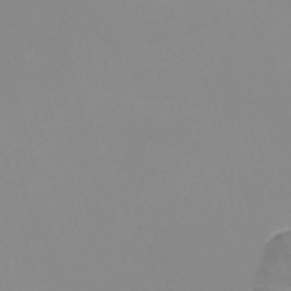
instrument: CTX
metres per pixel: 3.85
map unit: Nve
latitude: -57.8611
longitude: 60.0661
